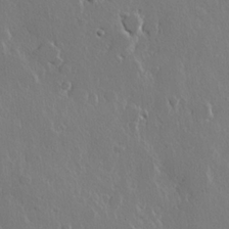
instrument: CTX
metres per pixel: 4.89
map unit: lHvf
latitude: 21.6505
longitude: 147.2187
